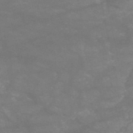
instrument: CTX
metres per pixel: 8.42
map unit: HNb
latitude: -53.6910
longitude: -41.5749
